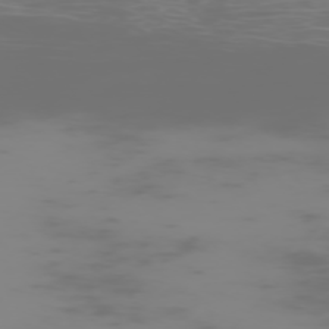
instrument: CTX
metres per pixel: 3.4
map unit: Hpe
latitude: -73.9367
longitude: 5.9178
